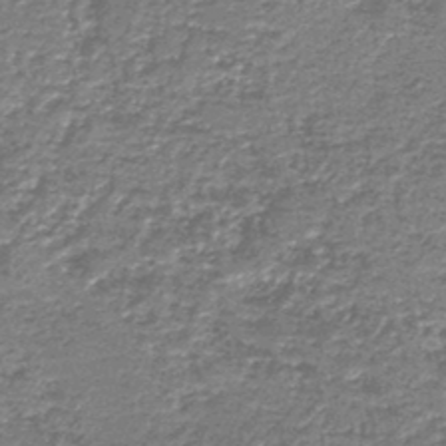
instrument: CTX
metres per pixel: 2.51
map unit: HNb
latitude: -44.0472
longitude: 50.5952
